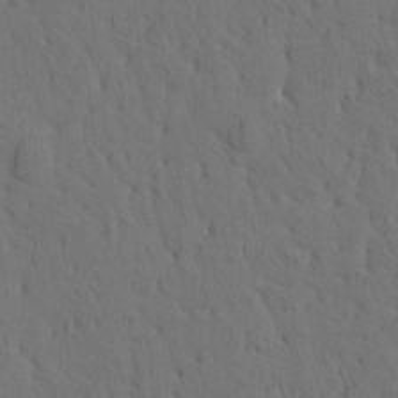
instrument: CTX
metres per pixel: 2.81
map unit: eHh
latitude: -1.3888
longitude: 17.6155
